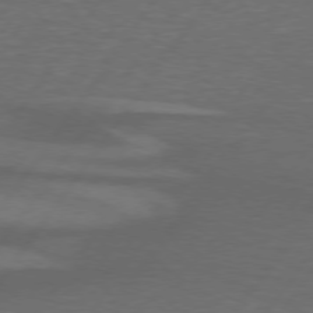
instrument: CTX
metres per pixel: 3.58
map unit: lApd
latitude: 74.5357
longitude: -79.0459
